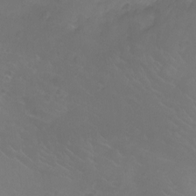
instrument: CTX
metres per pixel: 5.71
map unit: Ht
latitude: -9.2376
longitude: -35.5938
